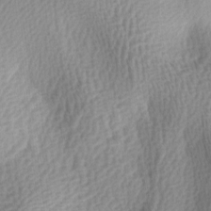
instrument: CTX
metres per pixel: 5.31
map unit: lAa
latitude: -4.8219
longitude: -121.4616
